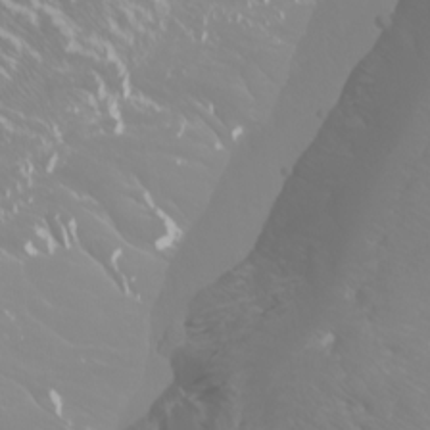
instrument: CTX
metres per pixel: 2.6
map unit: Nhu
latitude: -9.3321
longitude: -70.8380
